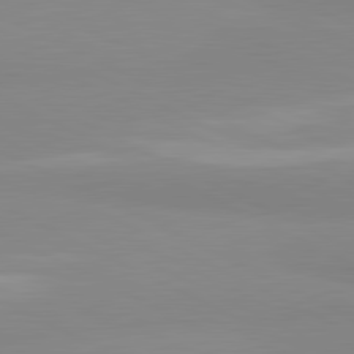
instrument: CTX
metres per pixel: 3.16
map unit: lApd
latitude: 81.4993
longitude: 179.9367
